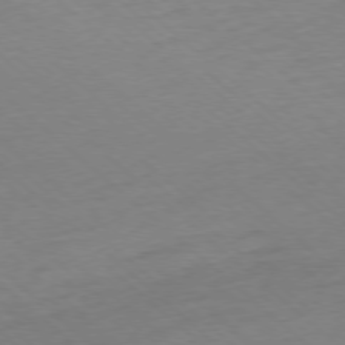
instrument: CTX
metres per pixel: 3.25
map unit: Ap
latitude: -77.8611
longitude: -97.0647
